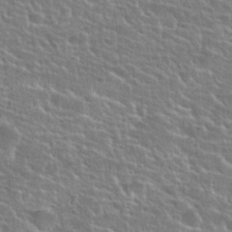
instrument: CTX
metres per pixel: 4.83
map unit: Hto
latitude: 25.0269
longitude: -50.6301
